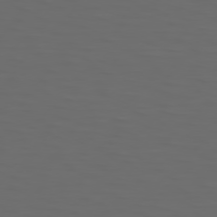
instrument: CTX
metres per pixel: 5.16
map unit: Hpe
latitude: 75.1781
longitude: -126.3090
